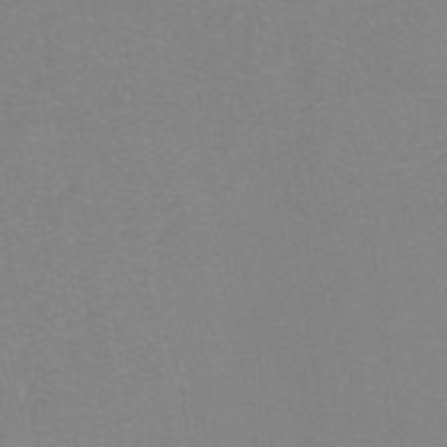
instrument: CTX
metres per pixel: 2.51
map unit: eHh
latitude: -42.5951
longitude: -33.6505
